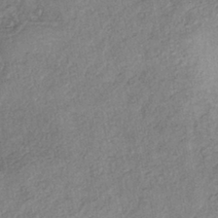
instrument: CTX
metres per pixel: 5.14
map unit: eHh
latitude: -41.9367
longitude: 120.0094
